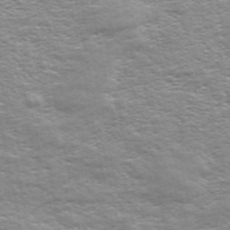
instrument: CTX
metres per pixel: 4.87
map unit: ANa
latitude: 48.9892
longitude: -75.1025
